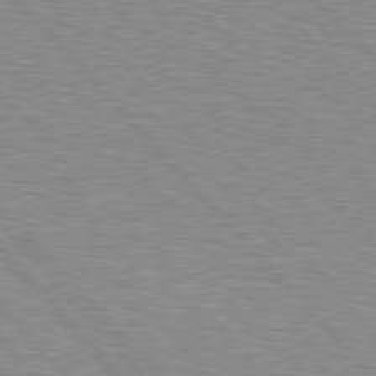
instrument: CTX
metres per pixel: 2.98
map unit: Hpe
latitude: 76.8380
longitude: -150.3656
